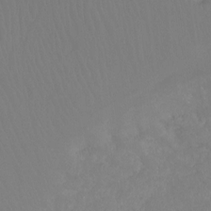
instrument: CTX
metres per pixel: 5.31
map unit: Ht
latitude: -8.0472
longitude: -31.7828
